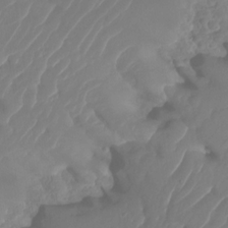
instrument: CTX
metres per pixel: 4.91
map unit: HNhu
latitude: -25.1053
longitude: 50.4818
